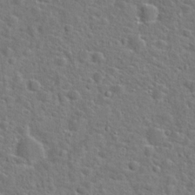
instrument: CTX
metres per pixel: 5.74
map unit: Hto
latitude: 23.2537
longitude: -46.4790
